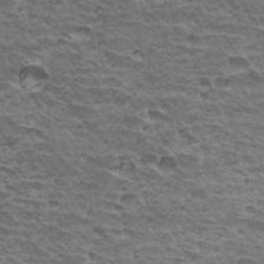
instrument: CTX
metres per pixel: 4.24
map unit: Hto
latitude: 32.4034
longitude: -39.8772
